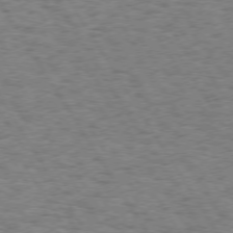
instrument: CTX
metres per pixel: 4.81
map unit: Hpe
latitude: 73.3671
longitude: -130.1767
